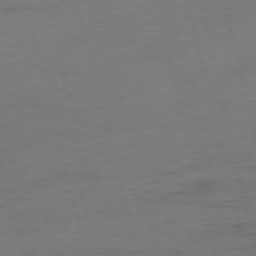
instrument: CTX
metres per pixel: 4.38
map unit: Ap
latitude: -75.3321
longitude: -74.1389
